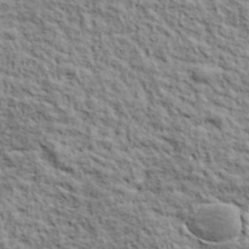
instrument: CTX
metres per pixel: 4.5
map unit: lHvf
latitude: 38.9514
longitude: -88.8002
